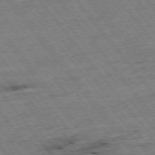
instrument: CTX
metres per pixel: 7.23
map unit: Hpe
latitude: -75.6911
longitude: -22.0444
